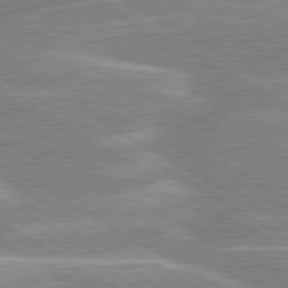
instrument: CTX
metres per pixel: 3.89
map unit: lApd
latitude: 80.0444
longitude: -131.8017
